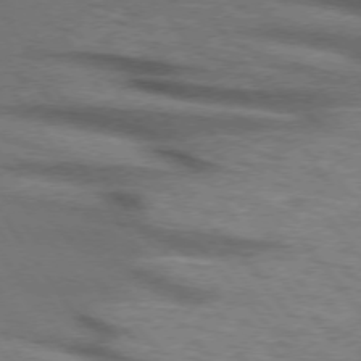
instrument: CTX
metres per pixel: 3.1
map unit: lApd
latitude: 73.7072
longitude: -72.1200
